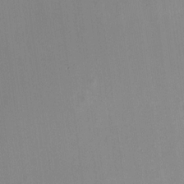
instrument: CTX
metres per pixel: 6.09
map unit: HNhu
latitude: 6.5924
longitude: 9.4454
